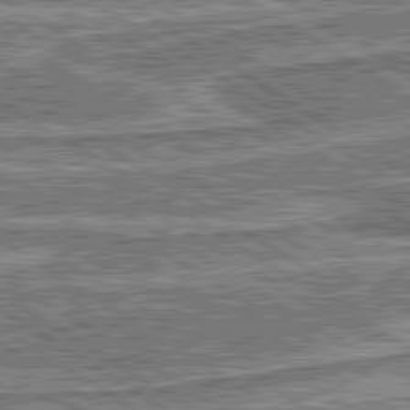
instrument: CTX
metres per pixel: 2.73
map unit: lApd
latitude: 80.4979
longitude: 173.4265
